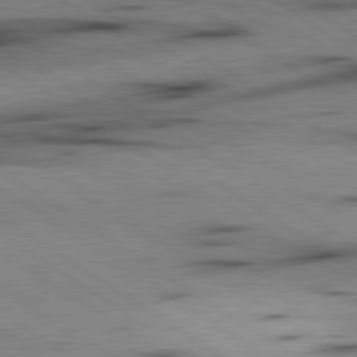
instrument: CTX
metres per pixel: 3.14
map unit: lApd
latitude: 80.2333
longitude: 159.6532
